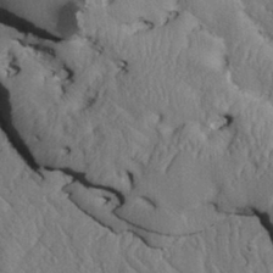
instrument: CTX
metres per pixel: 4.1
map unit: lAvf
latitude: 6.8947
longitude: 160.0472
